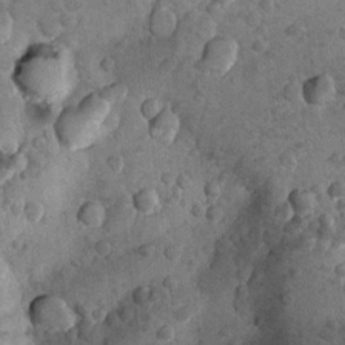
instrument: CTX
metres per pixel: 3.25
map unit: Nhu
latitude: 10.2901
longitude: -24.4034
